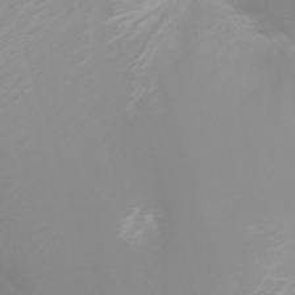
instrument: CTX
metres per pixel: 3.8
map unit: Nhu
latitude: -5.0864
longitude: -73.1215
